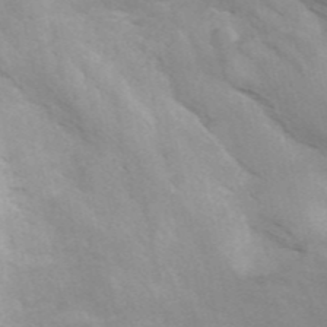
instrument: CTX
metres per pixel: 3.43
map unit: ANa
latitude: 45.1592
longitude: 26.2550
